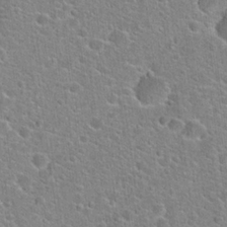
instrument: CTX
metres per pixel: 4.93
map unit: Hto
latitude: 22.1956
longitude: -44.6301
